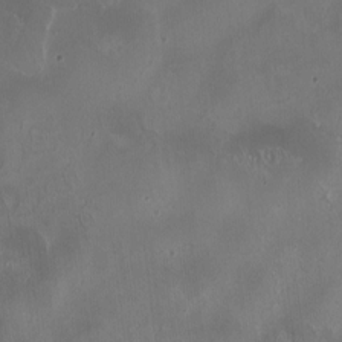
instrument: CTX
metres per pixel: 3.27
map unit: HNhu
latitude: 1.1403
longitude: -3.4804
